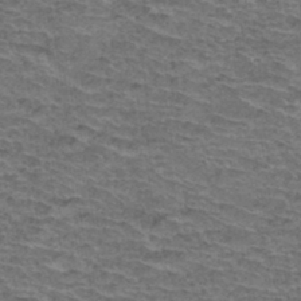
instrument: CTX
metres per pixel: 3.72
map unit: Hto
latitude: 37.1592
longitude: -43.9528
